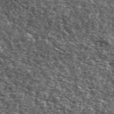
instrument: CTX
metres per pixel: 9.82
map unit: Ave
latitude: 41.1025
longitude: -106.0255
